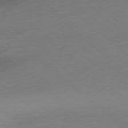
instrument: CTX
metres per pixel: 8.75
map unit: Ap
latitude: -77.8422
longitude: -96.3278
